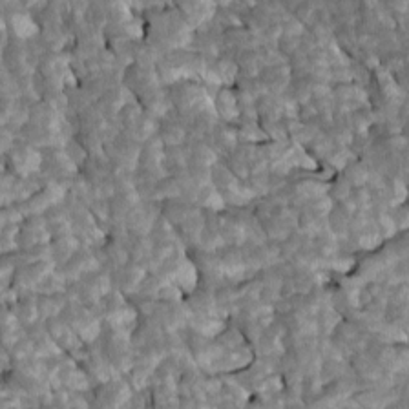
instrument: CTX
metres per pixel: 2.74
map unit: Htu
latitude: 1.0836
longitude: 145.1053
